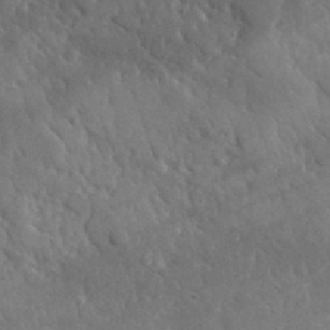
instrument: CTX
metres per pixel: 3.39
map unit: lHvf
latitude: 35.4426
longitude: -87.1970
